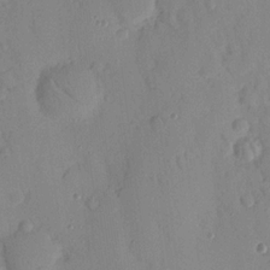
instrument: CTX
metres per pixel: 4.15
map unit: Nhu
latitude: 16.8947
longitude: -78.8758
